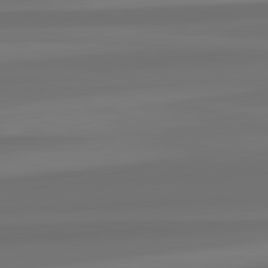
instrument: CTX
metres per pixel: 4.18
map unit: lApd
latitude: 82.3656
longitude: -173.4048
